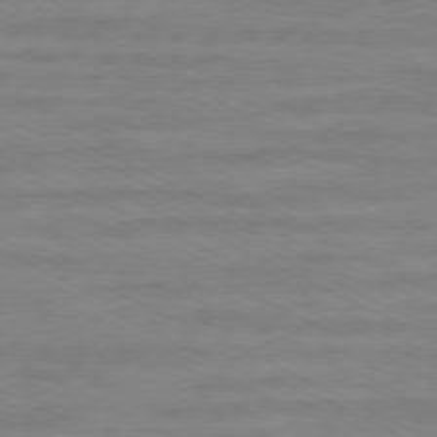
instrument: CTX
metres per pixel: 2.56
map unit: Ap
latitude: -80.0094
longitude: -104.9325
